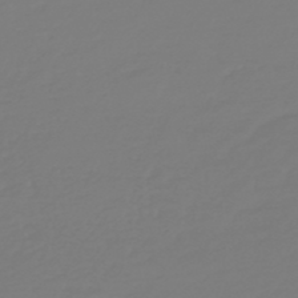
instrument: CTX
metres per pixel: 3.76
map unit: HNb
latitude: -46.4818
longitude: 56.4062
